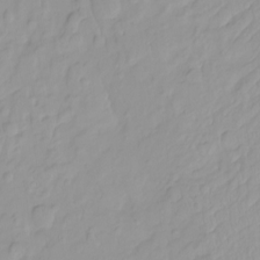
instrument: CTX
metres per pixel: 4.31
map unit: HNhu
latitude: -4.9163
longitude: 14.3684
